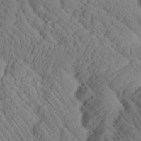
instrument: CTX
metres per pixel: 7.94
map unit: Htu
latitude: 0.7624
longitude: 176.0094
